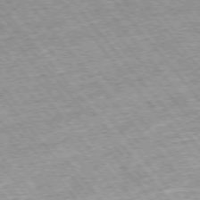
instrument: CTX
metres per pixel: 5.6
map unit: Hpe
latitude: -76.1417
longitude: -21.5938
